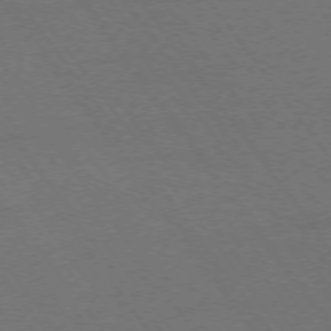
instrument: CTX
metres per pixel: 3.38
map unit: Ap
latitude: -75.2187
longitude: -75.3860
